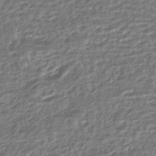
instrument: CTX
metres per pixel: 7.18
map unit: HNhu
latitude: -43.0486
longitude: 107.2943
